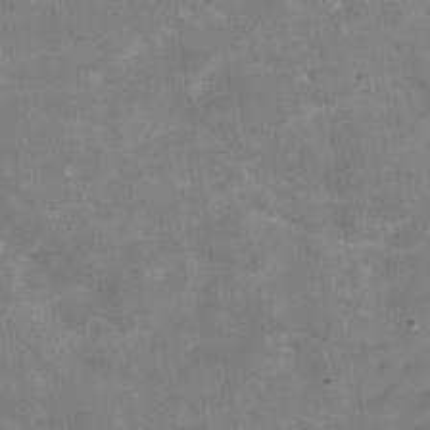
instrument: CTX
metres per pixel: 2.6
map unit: Hve
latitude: -30.5385
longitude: 93.8422
